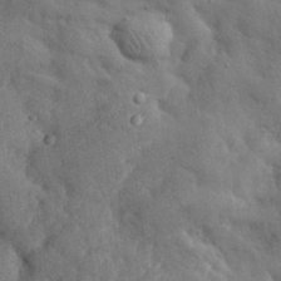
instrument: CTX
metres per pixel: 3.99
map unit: eHh
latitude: 29.2726
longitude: -76.0822
